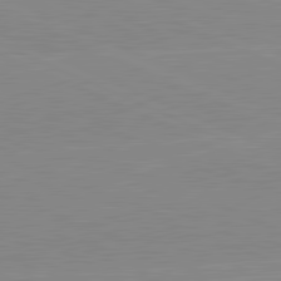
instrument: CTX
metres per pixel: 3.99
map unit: lApd
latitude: 81.5749
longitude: -156.4034
